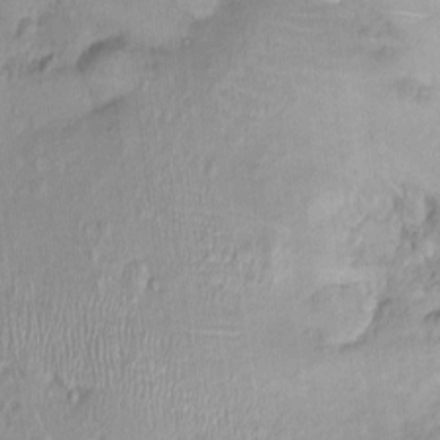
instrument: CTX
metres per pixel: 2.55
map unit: Nhu
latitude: 0.0822
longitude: -14.8380
